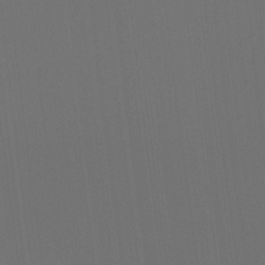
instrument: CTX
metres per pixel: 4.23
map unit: Ht
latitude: -15.7478
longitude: -42.2145
